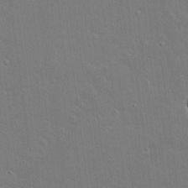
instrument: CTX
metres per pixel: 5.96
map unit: lAvf
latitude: 15.7261
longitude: -128.1956
